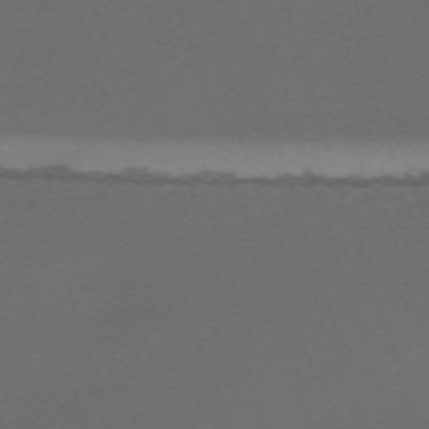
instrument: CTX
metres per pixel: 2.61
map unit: eHh
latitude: -63.8611
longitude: 53.1998
